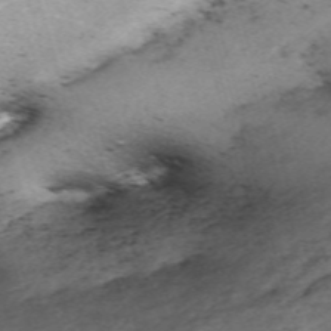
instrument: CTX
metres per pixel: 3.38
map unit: eHh
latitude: -61.2187
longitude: 53.2753
